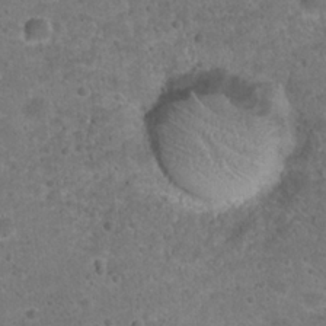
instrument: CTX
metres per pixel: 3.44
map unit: Hto
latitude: 22.3467
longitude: -48.3278
